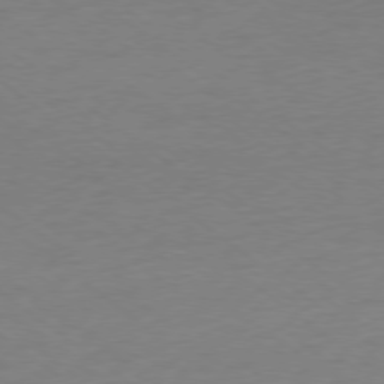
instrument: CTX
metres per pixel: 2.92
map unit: Ap
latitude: -78.5951
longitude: -67.6316
